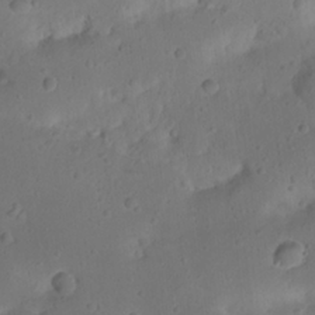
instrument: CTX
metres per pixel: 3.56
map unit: Nhu
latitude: 22.4601
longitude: -72.5924
